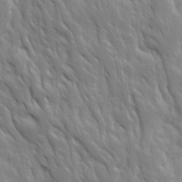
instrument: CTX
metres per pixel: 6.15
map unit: Ave
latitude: 15.8206
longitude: -132.1011
